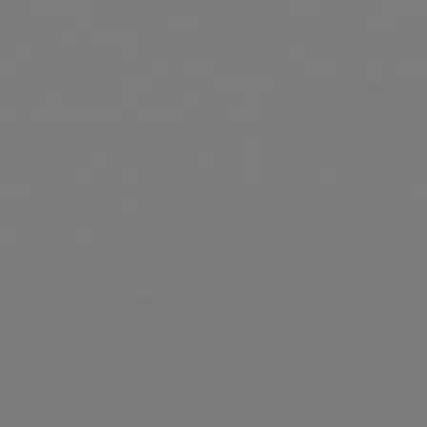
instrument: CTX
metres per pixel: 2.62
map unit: lApd
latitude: 79.2159
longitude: -175.4804
